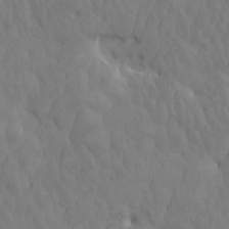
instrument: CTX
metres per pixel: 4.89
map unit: eHh
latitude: -1.2565
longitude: 15.0676
